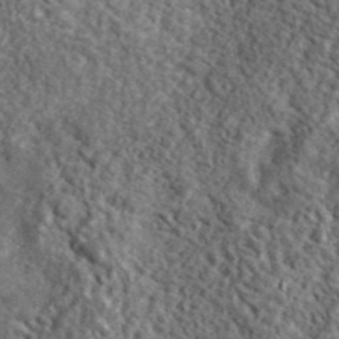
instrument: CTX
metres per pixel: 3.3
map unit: lHvf
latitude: 41.2159
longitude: -89.4238
